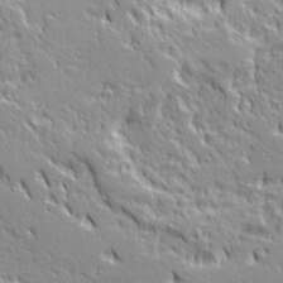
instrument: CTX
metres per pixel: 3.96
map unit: Ave
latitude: 21.0459
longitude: -134.8758
